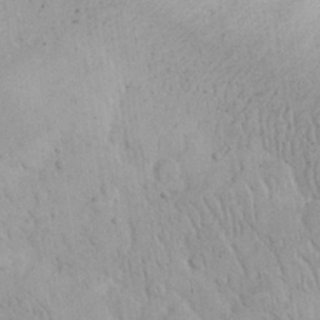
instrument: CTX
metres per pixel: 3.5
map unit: eHh
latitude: 29.8772
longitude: -70.1011
